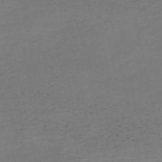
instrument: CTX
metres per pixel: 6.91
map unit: HNb
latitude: -55.8800
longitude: -43.8961
